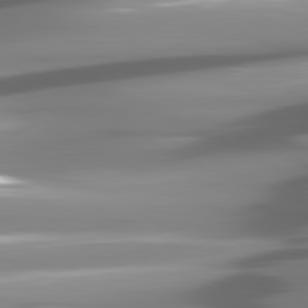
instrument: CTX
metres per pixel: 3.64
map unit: lApd
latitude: 81.1403
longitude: -145.4237
